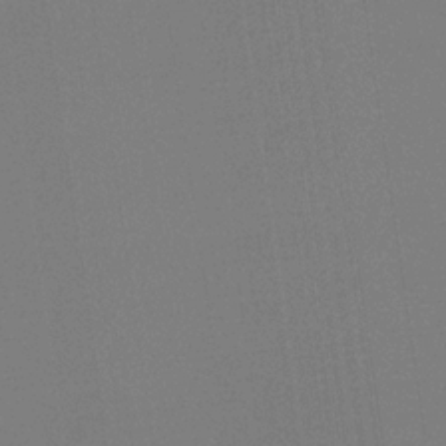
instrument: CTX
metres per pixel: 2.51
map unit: eHb
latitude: -30.0661
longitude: 69.8422
